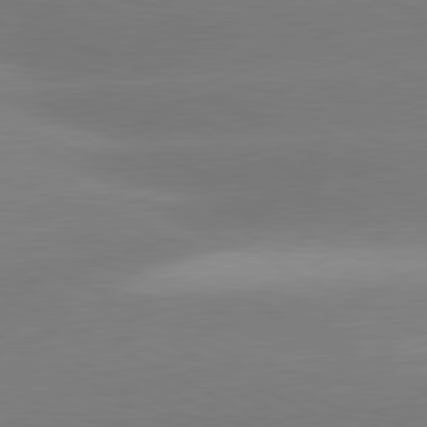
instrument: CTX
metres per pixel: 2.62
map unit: lApd
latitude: 80.8191
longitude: -151.4048
